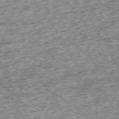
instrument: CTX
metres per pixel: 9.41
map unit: Hpe
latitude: -70.5385
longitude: 12.7463
